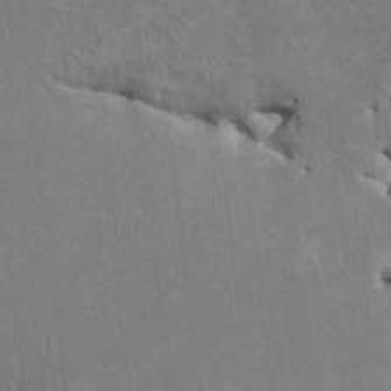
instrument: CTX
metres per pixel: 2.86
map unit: HNhu
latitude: 3.6127
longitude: -4.1200
